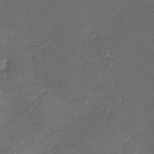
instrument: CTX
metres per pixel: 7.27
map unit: lHvf
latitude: -11.9367
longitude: -103.0458
